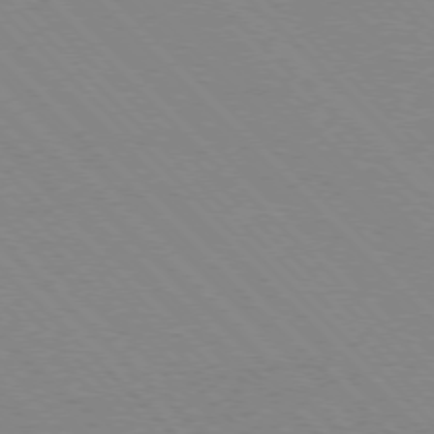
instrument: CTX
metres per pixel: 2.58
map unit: Ap
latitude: -77.3321
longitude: -66.7624
